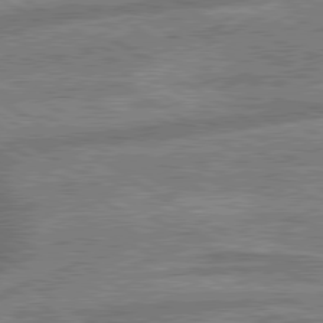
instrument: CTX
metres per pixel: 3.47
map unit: lApd
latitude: 79.8206
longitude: -170.5924
